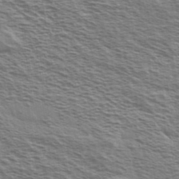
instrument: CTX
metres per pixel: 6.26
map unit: Ave
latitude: 38.5546
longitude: -110.3279
